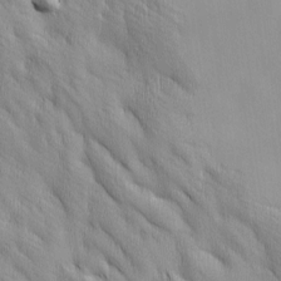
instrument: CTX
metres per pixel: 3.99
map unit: Ave
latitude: 12.8002
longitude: -105.7828
